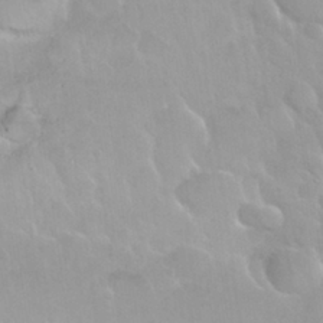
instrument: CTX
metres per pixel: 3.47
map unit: Nhu
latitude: 29.8016
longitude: -55.9150
